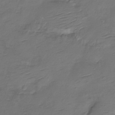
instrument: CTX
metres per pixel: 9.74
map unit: Nhe
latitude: -18.9542
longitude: 145.1998
